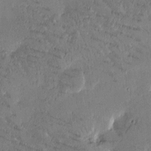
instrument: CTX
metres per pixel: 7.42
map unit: Htu
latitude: -2.3495
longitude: 175.8044
